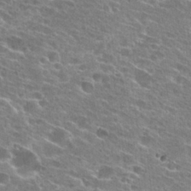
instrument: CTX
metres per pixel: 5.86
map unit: Hto
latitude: 26.9892
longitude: -45.5182
